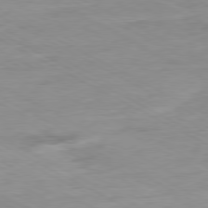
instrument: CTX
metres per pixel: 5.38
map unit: Ap
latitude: -80.2740
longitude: -76.4601
